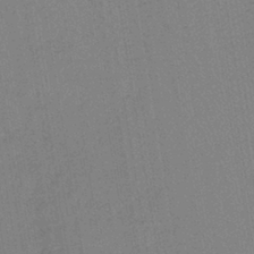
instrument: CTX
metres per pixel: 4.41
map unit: lHb
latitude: -40.9353
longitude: 60.6141
